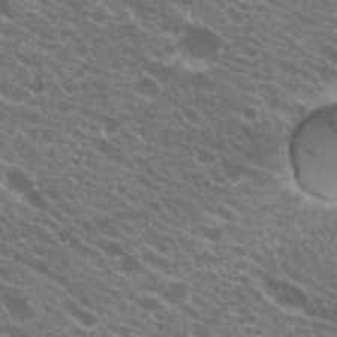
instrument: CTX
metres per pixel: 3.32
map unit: Hto
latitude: 21.0081
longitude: -34.7246
